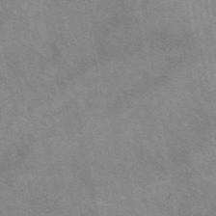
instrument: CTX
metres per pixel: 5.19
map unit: eAb
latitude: 48.0444
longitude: 115.9556
